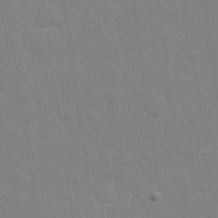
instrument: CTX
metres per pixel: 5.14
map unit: Hve
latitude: 26.6869
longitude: -92.8758
